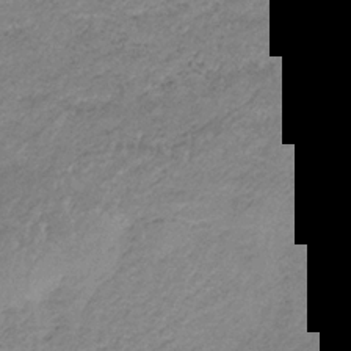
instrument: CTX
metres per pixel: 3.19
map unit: HNb
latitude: -33.7667
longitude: 61.6533
